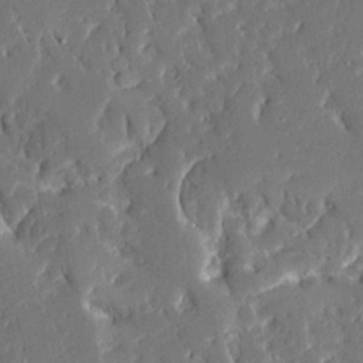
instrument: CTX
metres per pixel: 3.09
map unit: Ave
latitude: 16.2145
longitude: -140.1766
